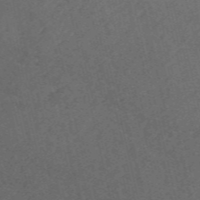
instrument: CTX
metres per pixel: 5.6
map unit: ANa
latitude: 49.6127
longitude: -72.7813
